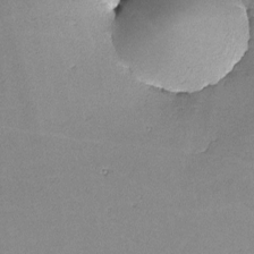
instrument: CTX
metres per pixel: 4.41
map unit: lHvf
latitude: -10.9164
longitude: -103.1214
